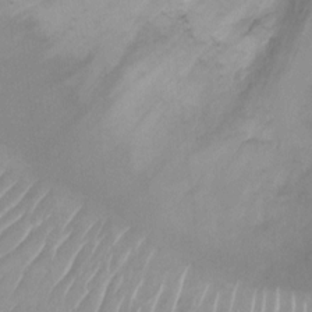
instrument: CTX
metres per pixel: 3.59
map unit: Ht
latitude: 3.8961
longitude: -28.4034
